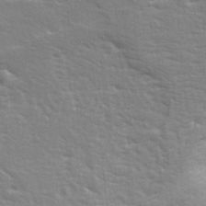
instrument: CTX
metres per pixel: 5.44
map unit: Ave
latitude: 17.6883
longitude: -129.5749
